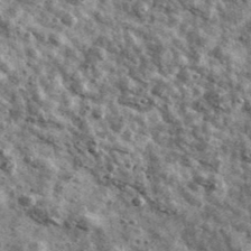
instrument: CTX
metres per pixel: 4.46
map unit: Ave
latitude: 41.6694
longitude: -107.4049
